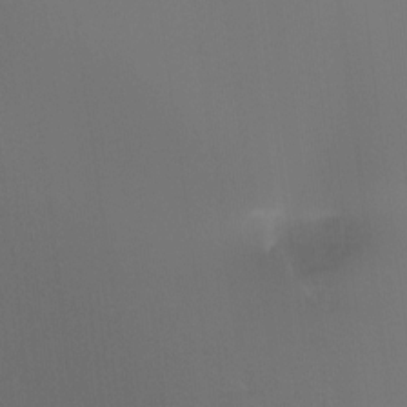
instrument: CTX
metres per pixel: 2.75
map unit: Hto
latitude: -8.1795
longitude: -50.6679
